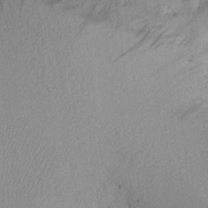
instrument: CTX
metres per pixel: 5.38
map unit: Aa
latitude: 18.3467
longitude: -143.0270
